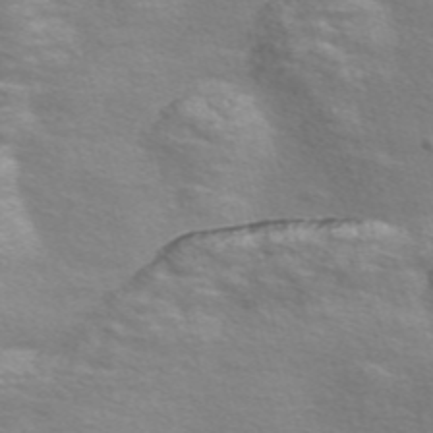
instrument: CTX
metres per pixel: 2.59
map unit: Nve
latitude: -56.6518
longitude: 59.9367
